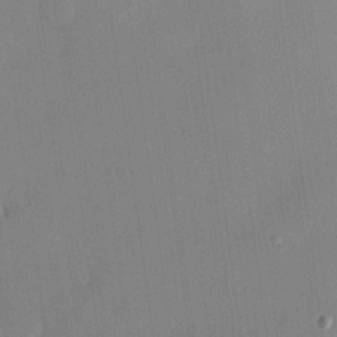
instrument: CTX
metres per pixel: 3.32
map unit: lHvf
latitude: 21.7828
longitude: 146.2172
